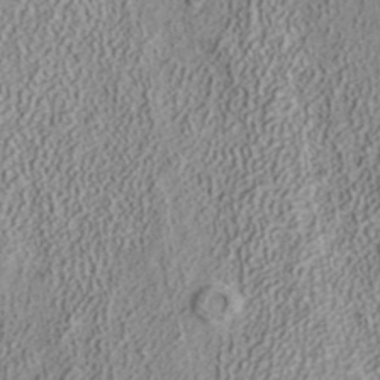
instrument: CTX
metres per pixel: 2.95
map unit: ANa
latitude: 37.5560
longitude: 15.8612
